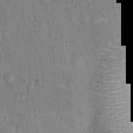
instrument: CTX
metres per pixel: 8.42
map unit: Hto
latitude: 14.1389
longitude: -58.9514
